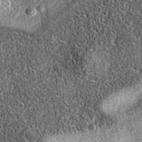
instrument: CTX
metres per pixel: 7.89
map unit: eAb
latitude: 36.9891
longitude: 109.1242
